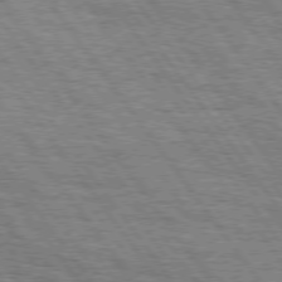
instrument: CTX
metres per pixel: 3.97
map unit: Hpe
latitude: 74.8380
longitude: -152.5357
